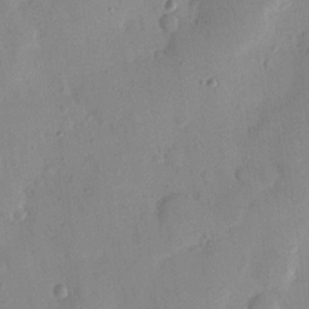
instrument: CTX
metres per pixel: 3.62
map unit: Nhu
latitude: 15.9528
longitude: -78.7624
